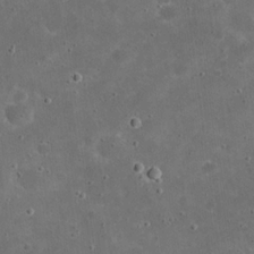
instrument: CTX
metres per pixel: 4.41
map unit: eHh
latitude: 20.7247
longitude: -65.4048
